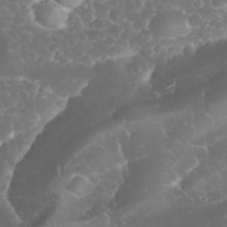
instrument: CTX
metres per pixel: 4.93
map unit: eHh
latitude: 32.6868
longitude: -63.4049
